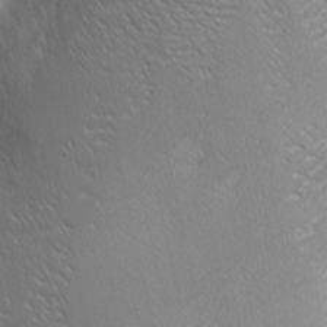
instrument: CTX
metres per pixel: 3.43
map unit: Nhu
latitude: 1.8961
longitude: -77.0647
